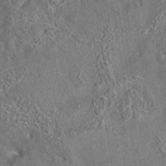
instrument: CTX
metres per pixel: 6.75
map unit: eAb
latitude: 35.5371
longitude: 112.4251
